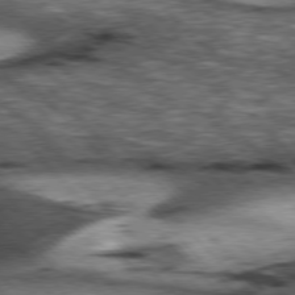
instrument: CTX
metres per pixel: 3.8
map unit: lApd
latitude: 77.0836
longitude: -49.7450
